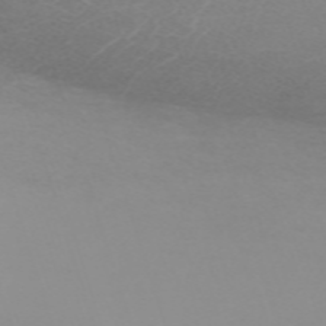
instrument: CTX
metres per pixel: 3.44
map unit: eHh
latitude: -62.5951
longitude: 48.7086
